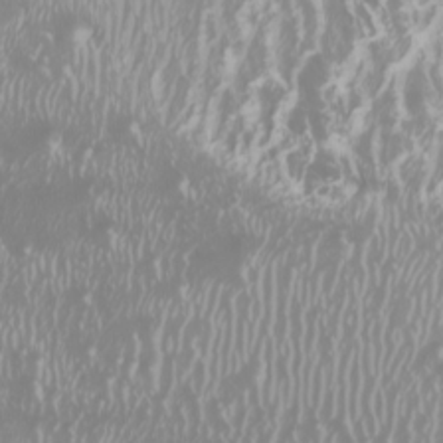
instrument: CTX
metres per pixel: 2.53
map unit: Htu
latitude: -5.2942
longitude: -74.4412
